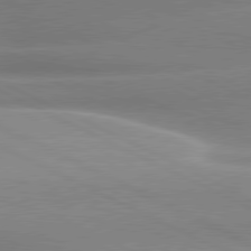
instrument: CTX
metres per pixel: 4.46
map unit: lApd
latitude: 80.4412
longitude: -136.9325
